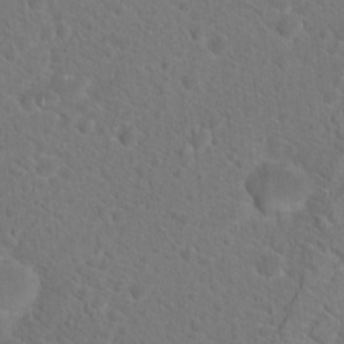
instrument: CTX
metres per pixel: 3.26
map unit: Hto
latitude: 18.5734
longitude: -37.1592
